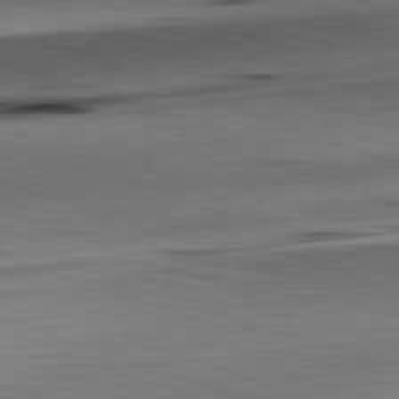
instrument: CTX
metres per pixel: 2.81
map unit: lApd
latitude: 82.0822
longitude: -151.2537
